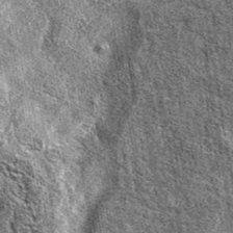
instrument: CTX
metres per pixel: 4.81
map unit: eAb
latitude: 38.3278
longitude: 105.5588
